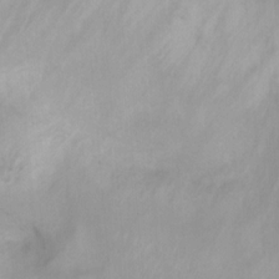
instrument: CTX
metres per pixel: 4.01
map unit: Ht
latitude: 3.6316
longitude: -26.8191
